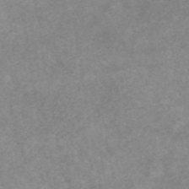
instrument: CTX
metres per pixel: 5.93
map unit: ANa
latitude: 43.4615
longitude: 24.7274
